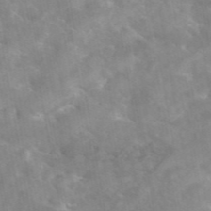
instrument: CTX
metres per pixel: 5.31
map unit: eAb
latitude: 45.0458
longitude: 126.1605
